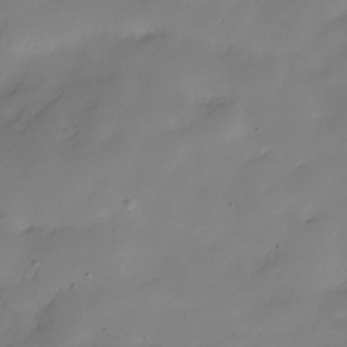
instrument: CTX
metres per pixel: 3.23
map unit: Hve
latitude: -28.6330
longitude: 91.9556
